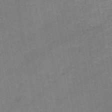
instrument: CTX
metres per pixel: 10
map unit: HNb
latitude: -45.4832
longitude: -37.5182
